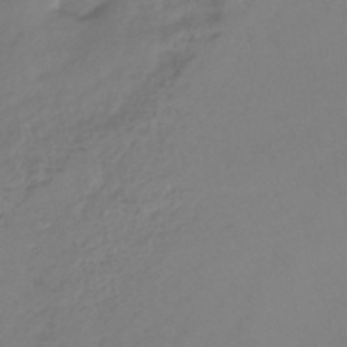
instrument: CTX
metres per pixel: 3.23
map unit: lHb
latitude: -39.1620
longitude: 70.2929
